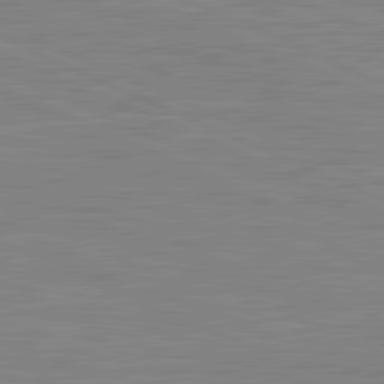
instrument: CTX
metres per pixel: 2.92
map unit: lApd
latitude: 81.8583
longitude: -170.0633
